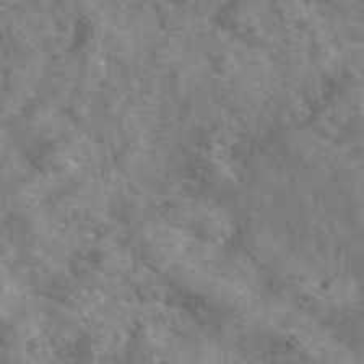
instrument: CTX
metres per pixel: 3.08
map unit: eAb
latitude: 46.7624
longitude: 127.9556
